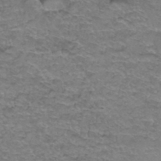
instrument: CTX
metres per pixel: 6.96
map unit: Hto
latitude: 37.4427
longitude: -41.9339
